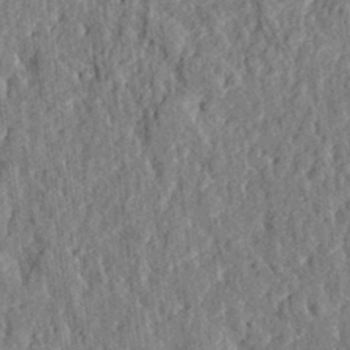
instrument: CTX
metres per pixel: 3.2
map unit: eHh
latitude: 27.8961
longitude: -76.7624
